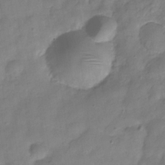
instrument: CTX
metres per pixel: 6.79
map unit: Hve
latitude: -32.6330
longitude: 91.6722
